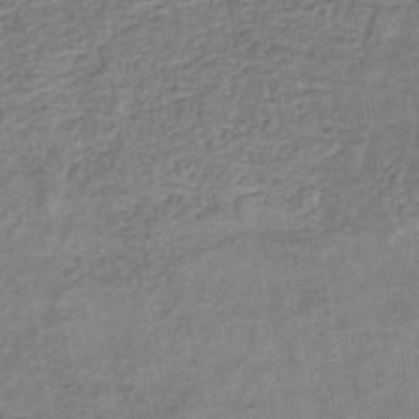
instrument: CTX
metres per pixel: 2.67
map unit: eHb
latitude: -35.4643
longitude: 79.4832
